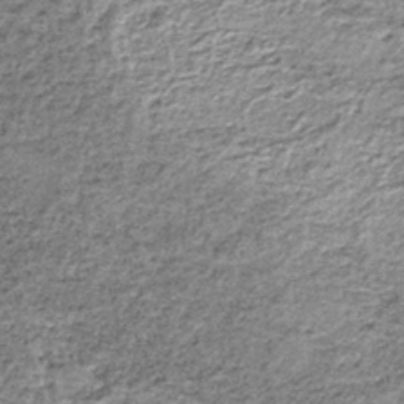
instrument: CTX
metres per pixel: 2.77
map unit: lHb
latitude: -37.7855
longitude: 66.2740
